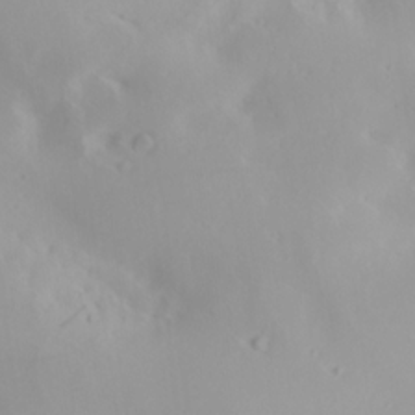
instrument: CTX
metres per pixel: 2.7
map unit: lAa
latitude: 20.4412
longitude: -138.2333
